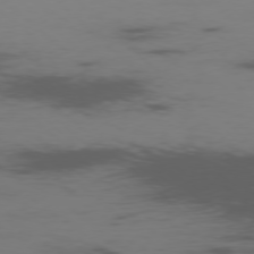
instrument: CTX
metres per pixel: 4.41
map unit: Ap
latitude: -76.9164
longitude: -67.1781
